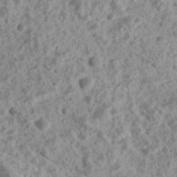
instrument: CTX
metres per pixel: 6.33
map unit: Ave
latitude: 18.3089
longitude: -134.5357
